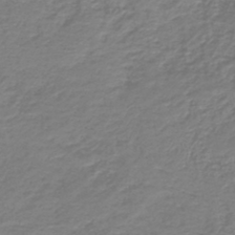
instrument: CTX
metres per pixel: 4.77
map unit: HNb
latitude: -42.1416
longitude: 49.8423
